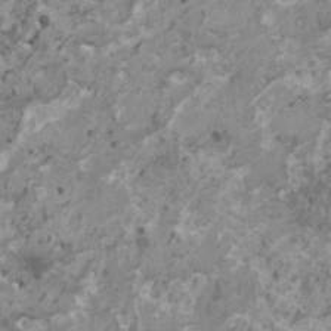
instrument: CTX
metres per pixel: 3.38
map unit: HNhu
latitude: 0.2711
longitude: 4.3684
